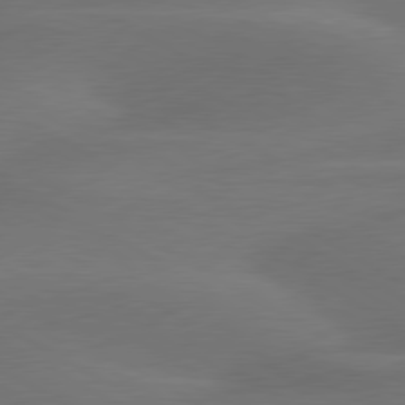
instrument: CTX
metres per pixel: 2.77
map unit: lApd
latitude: 79.7828
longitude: -89.1592
